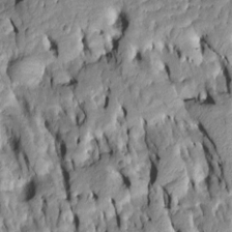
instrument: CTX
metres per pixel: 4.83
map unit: Htu
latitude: -8.0094
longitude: 144.8030
